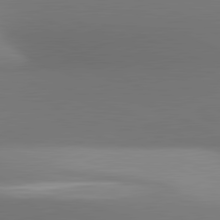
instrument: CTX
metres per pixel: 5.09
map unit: lApd
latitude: 81.4048
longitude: 142.8785
